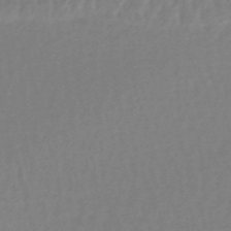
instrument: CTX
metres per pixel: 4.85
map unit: eHb
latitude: -46.1983
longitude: 81.5210
